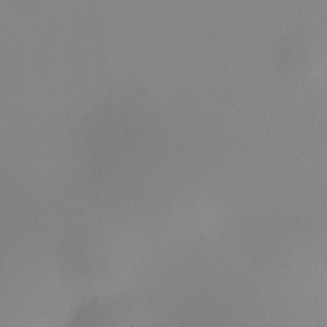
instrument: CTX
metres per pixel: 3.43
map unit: HNhu
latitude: 9.6883
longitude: 10.5385
